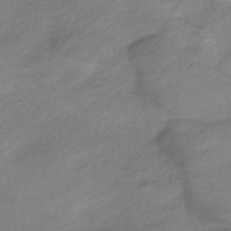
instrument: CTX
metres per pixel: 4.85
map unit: lHb
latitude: -37.0108
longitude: 68.5195
